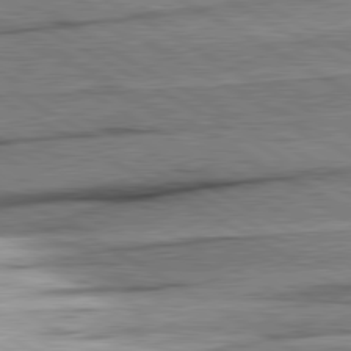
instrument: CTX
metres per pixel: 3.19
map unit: lApd
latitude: 80.5168
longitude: -156.6868
